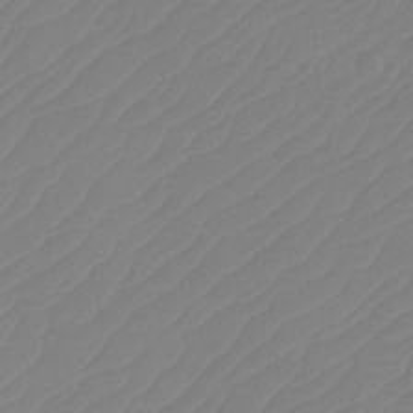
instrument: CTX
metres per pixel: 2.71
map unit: Htu
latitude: -14.0850
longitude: -49.7072
